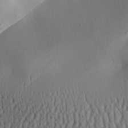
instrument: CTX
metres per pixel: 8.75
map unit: Aa
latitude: 31.6694
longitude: -141.5938
